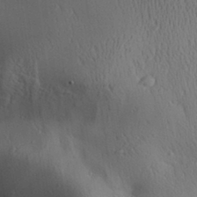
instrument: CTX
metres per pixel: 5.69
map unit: Aa
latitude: 31.5560
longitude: -142.4979
